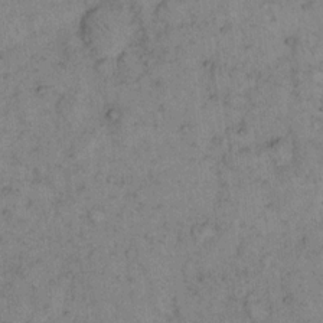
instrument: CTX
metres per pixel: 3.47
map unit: eHh
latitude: 15.1781
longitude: -64.8947
